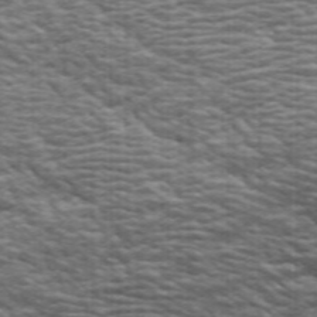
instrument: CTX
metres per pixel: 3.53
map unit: ANa
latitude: 43.8583
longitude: -85.5560
